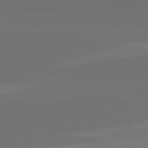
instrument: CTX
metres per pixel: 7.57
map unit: lApd
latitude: 82.1388
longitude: 155.5399
